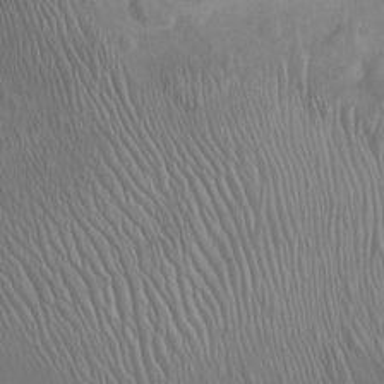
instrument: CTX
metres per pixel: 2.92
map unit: Nhu
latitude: -8.5763
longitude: -93.1781
